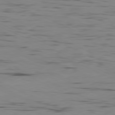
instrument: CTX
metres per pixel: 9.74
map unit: Ap
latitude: -81.0487
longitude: -93.3481
